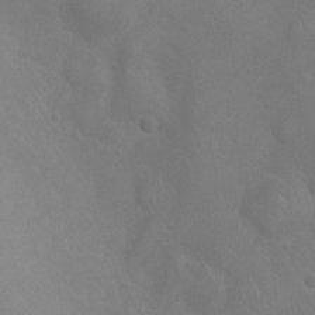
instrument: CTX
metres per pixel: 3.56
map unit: Ht
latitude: -4.1605
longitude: -18.1011
